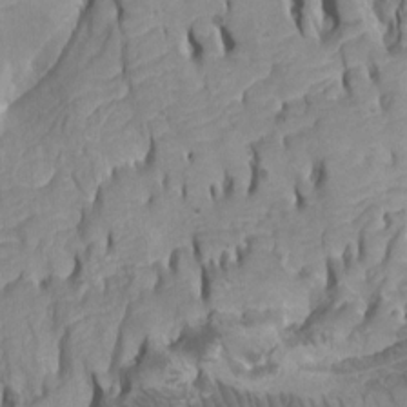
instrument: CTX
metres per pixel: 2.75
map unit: Ht
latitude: -2.2361
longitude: -16.6868
